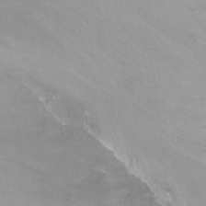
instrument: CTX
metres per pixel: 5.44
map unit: Nhu
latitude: -13.5399
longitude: -57.2914
